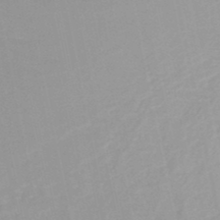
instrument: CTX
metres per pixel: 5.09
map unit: HNb
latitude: -48.4251
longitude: -43.7828
